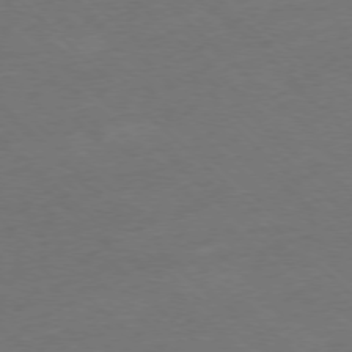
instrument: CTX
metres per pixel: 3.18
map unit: Ap
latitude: -77.2565
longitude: -64.1578
